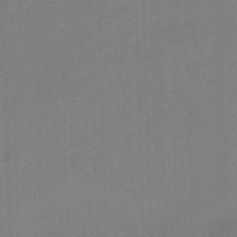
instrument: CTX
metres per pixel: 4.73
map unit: eHb
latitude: -47.4076
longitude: 89.0675
